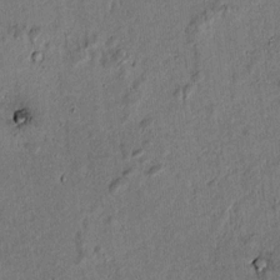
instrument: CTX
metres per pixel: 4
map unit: lAvf
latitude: 5.1781
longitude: 168.8597
